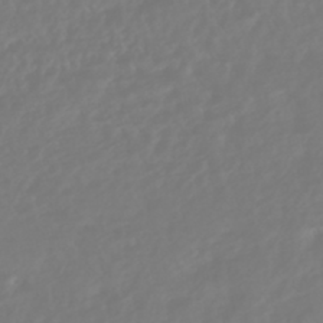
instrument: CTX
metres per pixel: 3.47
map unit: HNhu
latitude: -46.1039
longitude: 104.1417
